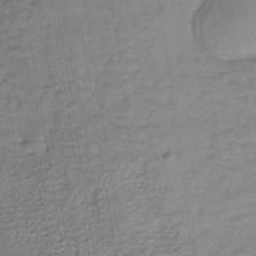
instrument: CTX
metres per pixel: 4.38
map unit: lHb
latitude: -35.3888
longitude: 65.9556
